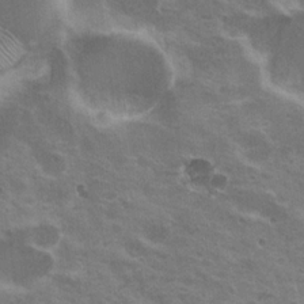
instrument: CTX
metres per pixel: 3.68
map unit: Nhu
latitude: 19.8205
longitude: -30.7247
